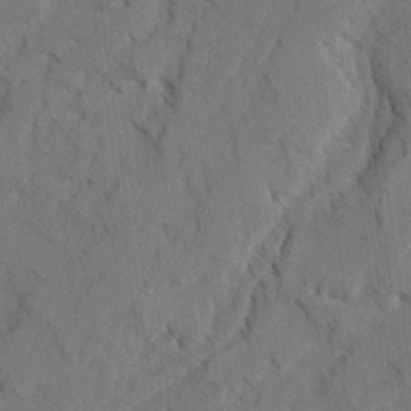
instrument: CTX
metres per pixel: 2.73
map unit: Ave
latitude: 22.4601
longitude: -130.7814
